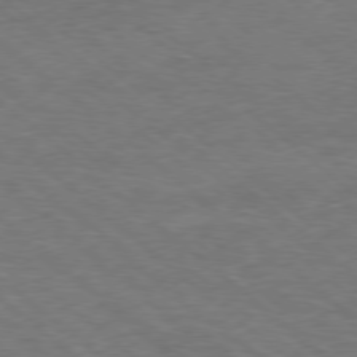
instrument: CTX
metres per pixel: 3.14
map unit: Hpe
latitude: -78.7274
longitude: 17.4833
